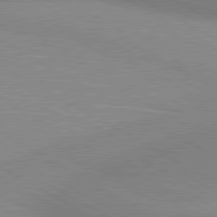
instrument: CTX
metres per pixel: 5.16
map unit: lApd
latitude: 80.4223
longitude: 125.2565
